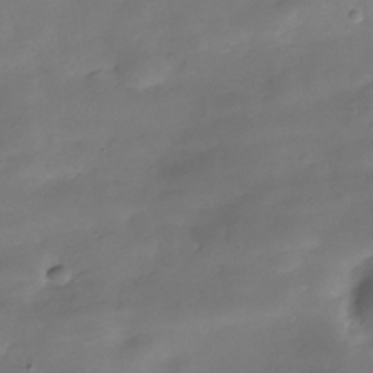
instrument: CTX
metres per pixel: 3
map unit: Hve
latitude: -31.3132
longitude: 93.2187
